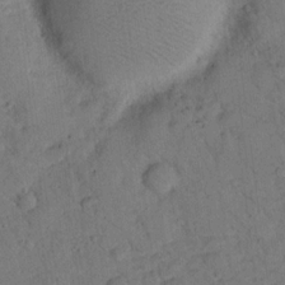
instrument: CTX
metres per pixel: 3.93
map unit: lHvf
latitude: 13.5560
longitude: 178.3117
